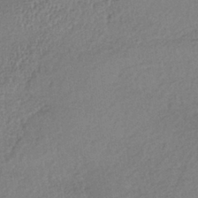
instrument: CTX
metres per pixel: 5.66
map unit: lHb
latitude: -38.5385
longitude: 68.4440
